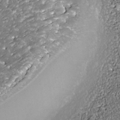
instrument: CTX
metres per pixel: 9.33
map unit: Nhe
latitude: -36.4440
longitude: -87.4993
